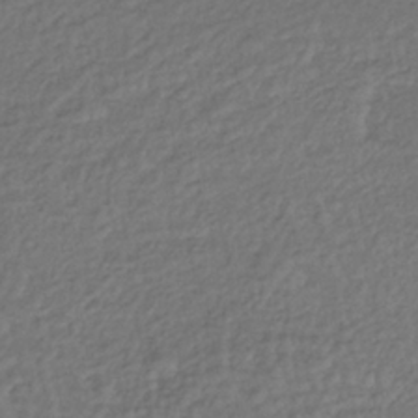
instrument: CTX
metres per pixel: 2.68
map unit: lHb
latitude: -35.8233
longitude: 66.5385
